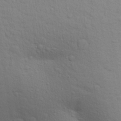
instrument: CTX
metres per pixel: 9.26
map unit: Aa
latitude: 30.4034
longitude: -147.2915
